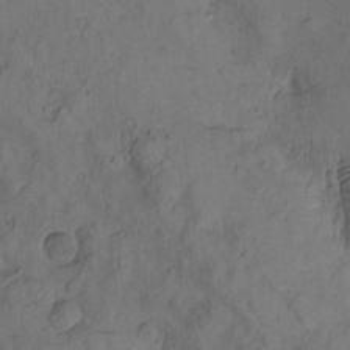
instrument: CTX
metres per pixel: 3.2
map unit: Htu
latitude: -2.9541
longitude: -176.5168
